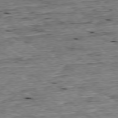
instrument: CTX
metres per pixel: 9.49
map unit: Ap
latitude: -78.6518
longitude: -87.7260
